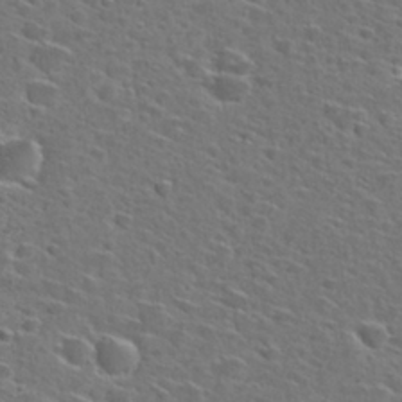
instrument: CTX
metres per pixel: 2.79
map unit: Hto
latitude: 27.3671
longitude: -47.0648
